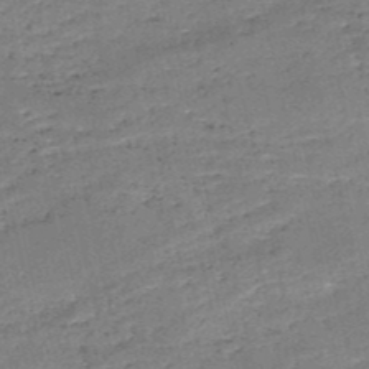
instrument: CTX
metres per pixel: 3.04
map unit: HNb
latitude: -50.3873
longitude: -41.1592
